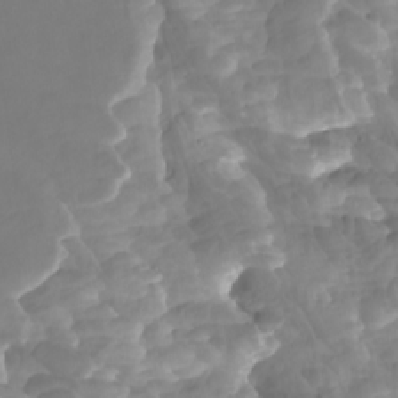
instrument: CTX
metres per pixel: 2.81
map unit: Nhu
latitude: -8.5385
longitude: -79.5182
